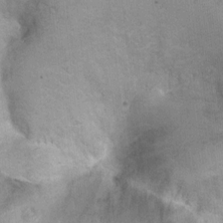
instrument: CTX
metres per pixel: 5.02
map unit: Hto
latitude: 6.4790
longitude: -36.6680
